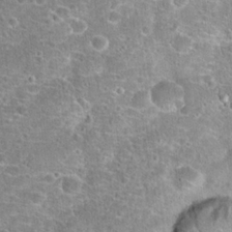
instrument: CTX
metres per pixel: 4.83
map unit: Hto
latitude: 20.3845
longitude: -42.0633
